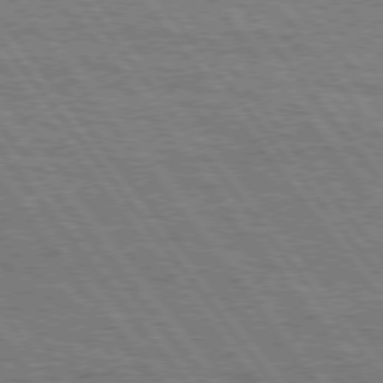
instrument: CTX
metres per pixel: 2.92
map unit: Hpe
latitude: 75.1214
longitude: -153.0081
